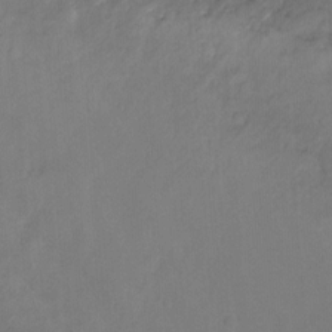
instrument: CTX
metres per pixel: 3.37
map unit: Ht
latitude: -7.0297
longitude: -34.9513
